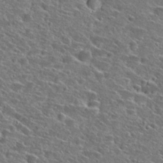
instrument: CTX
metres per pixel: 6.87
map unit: Hto
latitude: 25.4615
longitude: -46.9703
